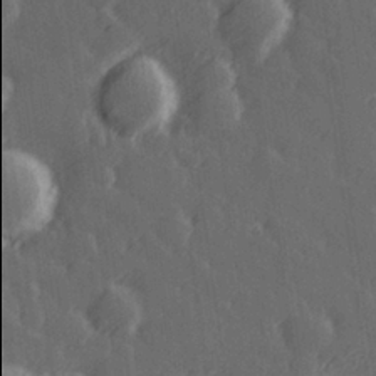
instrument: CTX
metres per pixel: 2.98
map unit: Hve
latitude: 26.9136
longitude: 146.0094
